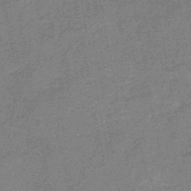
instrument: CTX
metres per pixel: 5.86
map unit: HNb
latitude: -45.3321
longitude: -36.7435
